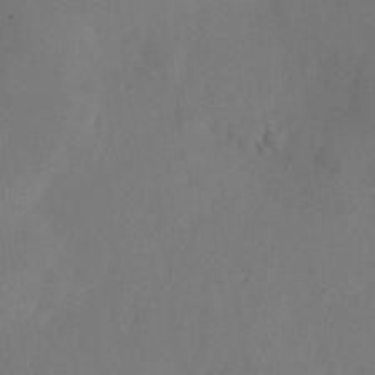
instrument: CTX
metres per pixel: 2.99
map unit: Nhu
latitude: -26.3684
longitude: -70.4979
